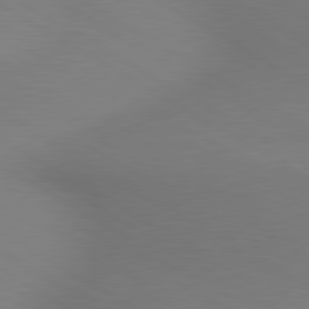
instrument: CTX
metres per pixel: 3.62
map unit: lApd
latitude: 80.2711
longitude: 130.4629
